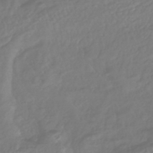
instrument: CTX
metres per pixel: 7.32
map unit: lHb
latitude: -43.2564
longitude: 77.5777
